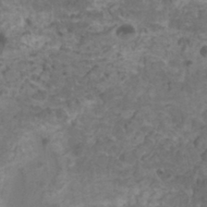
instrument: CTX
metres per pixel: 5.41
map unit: HNhu
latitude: 7.1781
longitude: -0.9702
